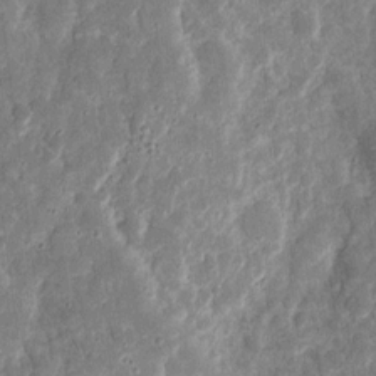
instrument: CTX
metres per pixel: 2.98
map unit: eHh
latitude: 12.1956
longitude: -73.4994
